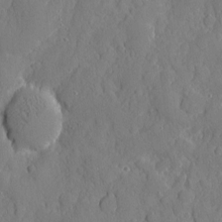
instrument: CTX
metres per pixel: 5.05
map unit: eHh
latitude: 6.3656
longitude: -75.2348
